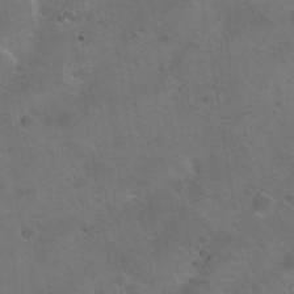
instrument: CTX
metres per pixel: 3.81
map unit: Nhu
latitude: 31.2726
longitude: -53.5749
